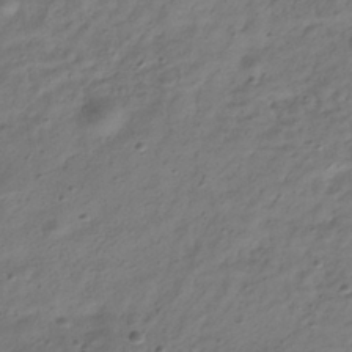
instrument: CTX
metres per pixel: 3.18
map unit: HNhu
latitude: -39.5777
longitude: 102.0472
